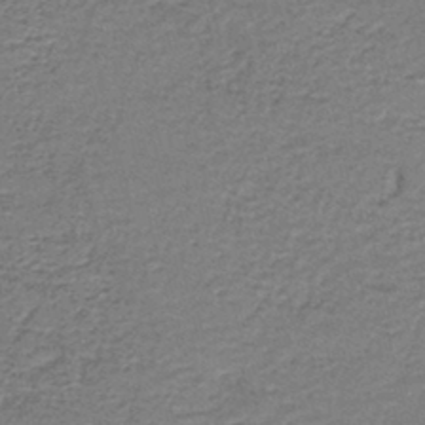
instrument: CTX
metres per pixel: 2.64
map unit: HNb
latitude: -44.1795
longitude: 50.6329
